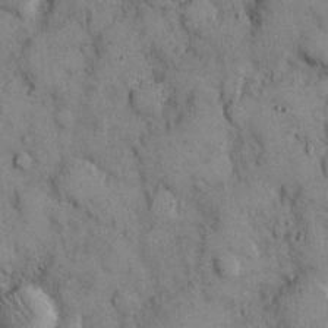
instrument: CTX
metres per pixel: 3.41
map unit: Hto
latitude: 13.1025
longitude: -60.2144
